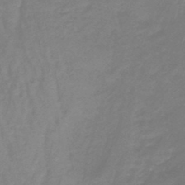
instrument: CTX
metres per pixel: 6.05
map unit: eHb
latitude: -46.1605
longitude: 81.5021
